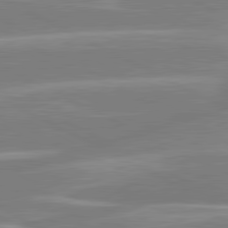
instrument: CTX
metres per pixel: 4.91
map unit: lApd
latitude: 80.8569
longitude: -134.8002
